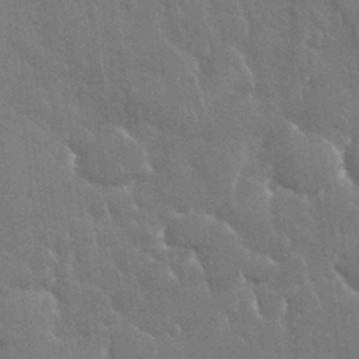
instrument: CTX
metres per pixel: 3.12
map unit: Nhu
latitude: 28.4790
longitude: -62.6491
